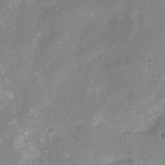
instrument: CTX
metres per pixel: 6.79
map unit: Ht
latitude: -11.1242
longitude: -21.1970
